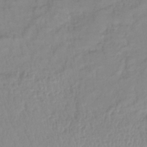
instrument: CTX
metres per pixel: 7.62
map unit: lHb
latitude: -41.1620
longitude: 76.4629
